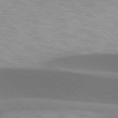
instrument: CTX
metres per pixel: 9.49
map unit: lApd
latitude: 77.0458
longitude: -51.2348
